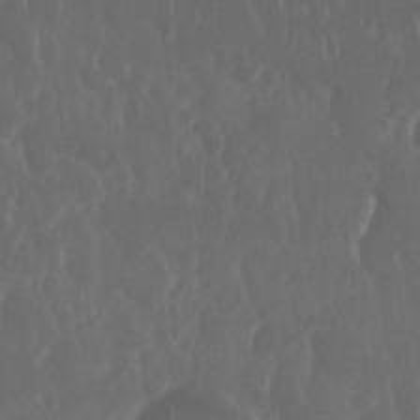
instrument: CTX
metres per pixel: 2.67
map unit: Nhu
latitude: 29.4426
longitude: -57.1970
